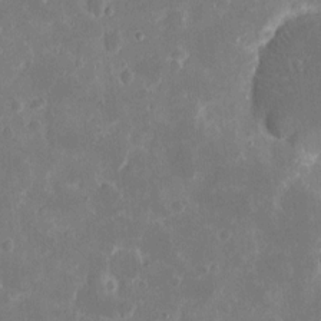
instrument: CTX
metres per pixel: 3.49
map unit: eHh
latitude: 9.6316
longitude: -69.1592
